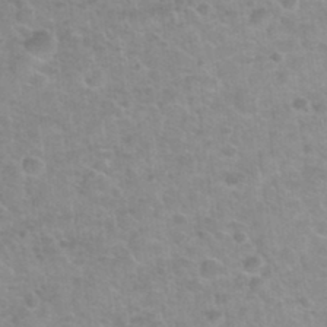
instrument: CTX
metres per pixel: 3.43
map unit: Hto
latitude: 32.5735
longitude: -50.4601
